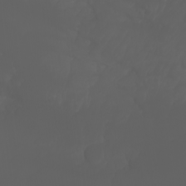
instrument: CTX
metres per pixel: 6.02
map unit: Nhu
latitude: -7.0486
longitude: -84.5735
